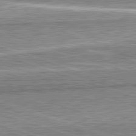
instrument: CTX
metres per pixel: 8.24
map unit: lApd
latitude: 82.4790
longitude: 167.3321
